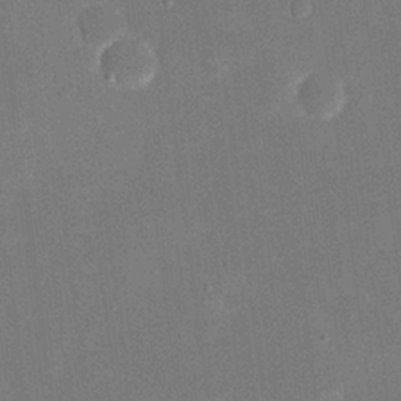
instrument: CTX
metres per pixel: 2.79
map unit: eHh
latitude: 19.9150
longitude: -69.2348
